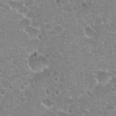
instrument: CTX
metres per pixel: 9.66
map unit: Hto
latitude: 21.4238
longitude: -42.4979
